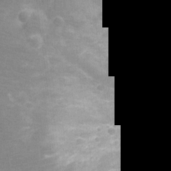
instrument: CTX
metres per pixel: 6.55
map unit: Ht
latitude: -12.7274
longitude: -25.1214
